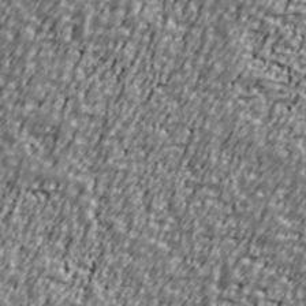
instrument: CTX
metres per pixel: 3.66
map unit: Ave
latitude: 40.8569
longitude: -112.1767
